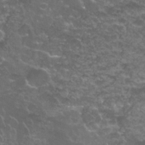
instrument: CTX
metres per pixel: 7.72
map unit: Nhu
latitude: 28.0822
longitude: -61.0269
